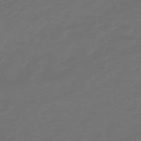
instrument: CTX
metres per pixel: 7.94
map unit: eHb
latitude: -47.7099
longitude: 82.6707
